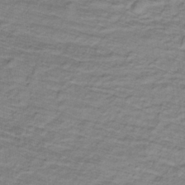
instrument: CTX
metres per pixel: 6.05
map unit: lHb
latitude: -32.3873
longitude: 65.7289
